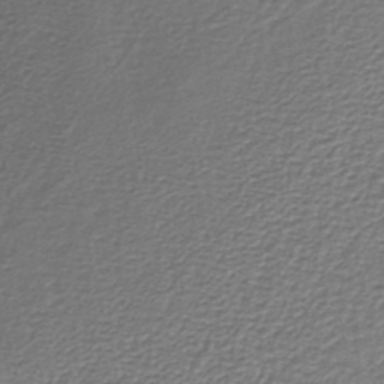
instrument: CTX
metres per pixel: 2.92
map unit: lHb
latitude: -36.7652
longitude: 58.6329
